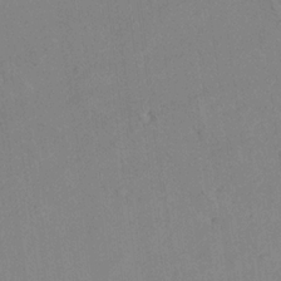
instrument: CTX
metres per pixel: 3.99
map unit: Aa
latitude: 19.4993
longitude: -140.5545
